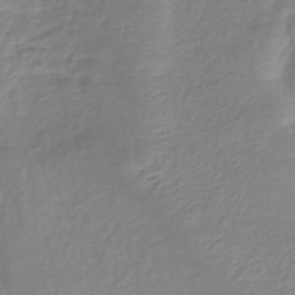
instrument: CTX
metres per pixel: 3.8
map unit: lHb
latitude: -40.3117
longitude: 70.1228
